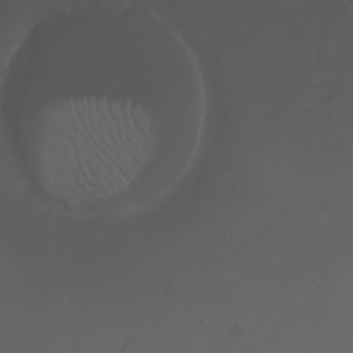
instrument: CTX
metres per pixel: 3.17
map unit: Nhu
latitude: 22.3656
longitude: -63.5938
